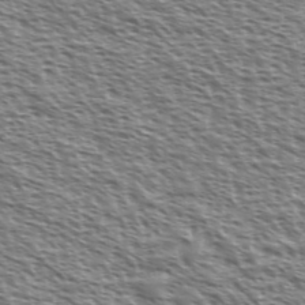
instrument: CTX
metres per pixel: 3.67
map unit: Ave
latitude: 37.4805
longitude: -112.4223
